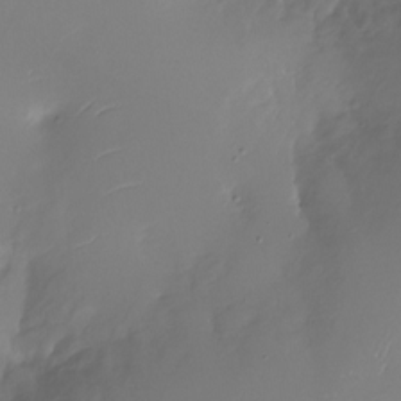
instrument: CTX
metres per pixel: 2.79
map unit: Nhu
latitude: -28.0850
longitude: -79.3671
